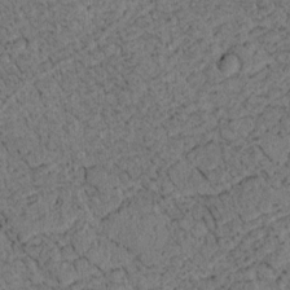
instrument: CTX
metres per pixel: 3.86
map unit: lAvf
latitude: 4.1011
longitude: 158.6707
